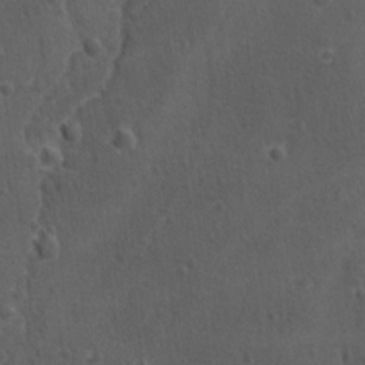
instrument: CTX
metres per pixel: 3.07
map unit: lAvf
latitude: -9.7289
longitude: -120.4223
